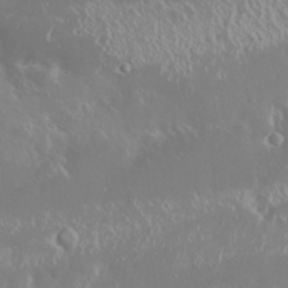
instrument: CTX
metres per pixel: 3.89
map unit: Nhu
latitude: 25.6504
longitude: -59.1403
